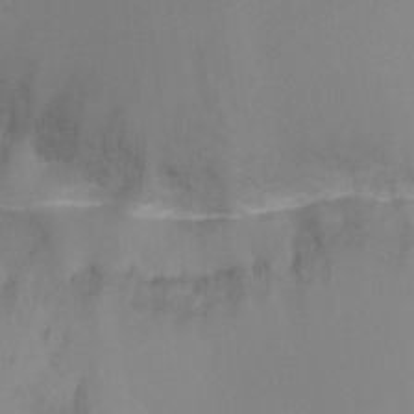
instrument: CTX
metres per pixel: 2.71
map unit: Ht
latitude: -5.1809
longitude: -28.5546
